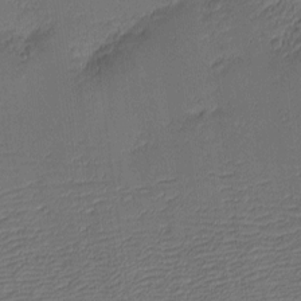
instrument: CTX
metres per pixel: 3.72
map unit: eHh
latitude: -3.8422
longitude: -81.8394
